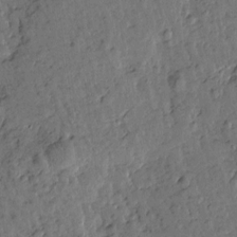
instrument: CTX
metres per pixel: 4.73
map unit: Htu
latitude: 0.2711
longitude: -179.5749
